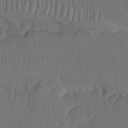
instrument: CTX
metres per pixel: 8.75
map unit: Nhu
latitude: 26.0444
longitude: -71.4804
